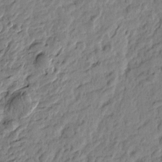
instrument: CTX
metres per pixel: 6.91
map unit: Htu
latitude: -4.5573
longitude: 179.8044
